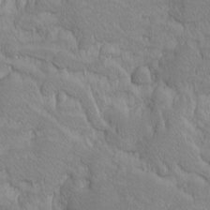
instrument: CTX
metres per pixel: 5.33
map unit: Ave
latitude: -10.1417
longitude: -117.2915
